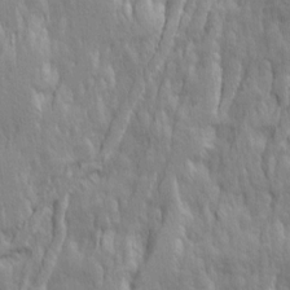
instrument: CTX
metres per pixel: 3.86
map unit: Ave
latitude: 14.5546
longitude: -134.2522
